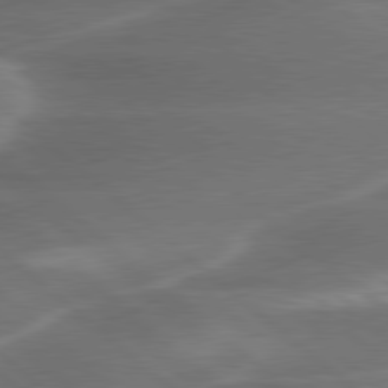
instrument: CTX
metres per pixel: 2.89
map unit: lApd
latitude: 79.9339
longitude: -116.6868
